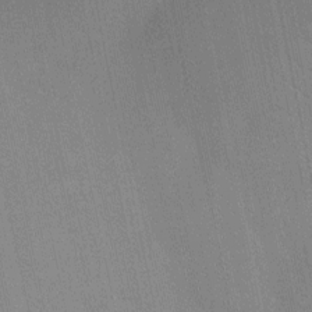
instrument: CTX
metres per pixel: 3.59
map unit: Nhu
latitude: -11.5021
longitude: -21.9339
